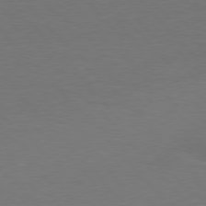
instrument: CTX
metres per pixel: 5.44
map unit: lApd
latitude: 77.3481
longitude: -58.7246
